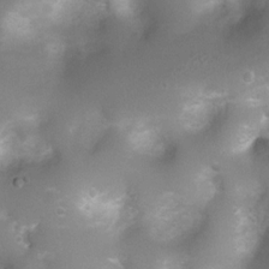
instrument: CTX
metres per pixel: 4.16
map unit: Ht
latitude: 4.8758
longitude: -21.3670
